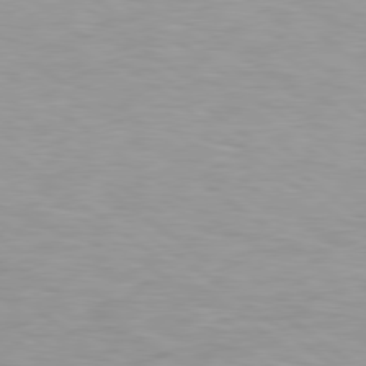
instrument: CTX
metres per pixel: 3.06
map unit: Hpe
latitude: 78.8002
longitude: -134.2333
